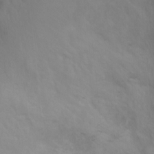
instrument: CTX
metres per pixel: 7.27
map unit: Ht
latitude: -2.4440
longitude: -33.4804
